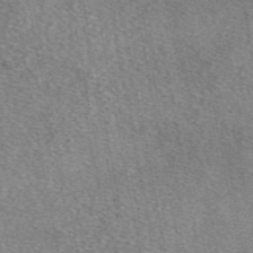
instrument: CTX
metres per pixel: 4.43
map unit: eAb
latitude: 48.7435
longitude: 111.7288
